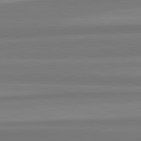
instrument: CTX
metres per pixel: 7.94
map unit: lApd
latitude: 82.4790
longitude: 176.8597
